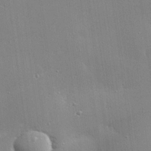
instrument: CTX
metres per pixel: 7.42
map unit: eHh
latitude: 25.1025
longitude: -90.2523
